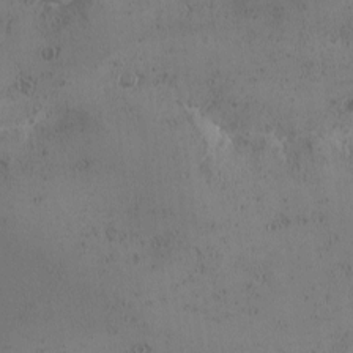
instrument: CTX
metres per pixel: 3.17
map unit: Ave
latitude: -9.7666
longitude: -118.0633
